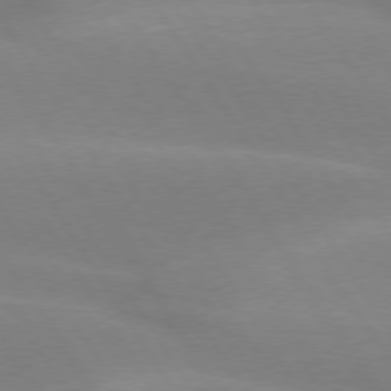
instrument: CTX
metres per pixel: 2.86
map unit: lApd
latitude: 75.4804
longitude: -66.2333
